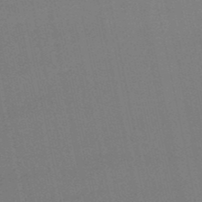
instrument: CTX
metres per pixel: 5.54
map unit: eHb
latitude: -50.3117
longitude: 73.0297
